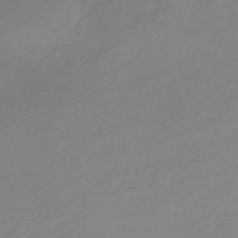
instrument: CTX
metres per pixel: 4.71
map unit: lHb
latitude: -44.2740
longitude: 71.2943
